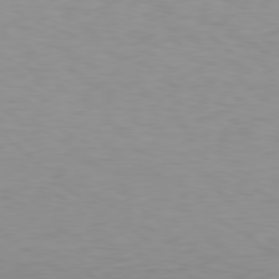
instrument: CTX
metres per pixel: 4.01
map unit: Hpe
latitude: 78.5546
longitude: -171.6505
